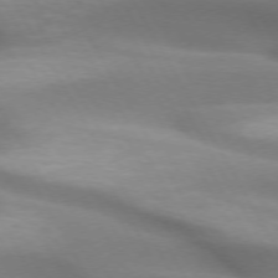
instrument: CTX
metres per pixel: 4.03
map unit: lApd
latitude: 72.8380
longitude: -51.3859
